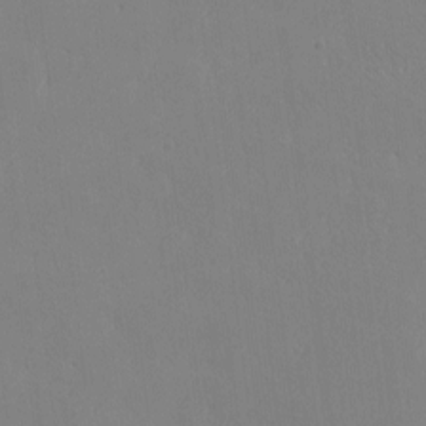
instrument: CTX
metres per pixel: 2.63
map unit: eHh
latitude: -3.5210
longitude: 19.6533
